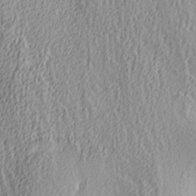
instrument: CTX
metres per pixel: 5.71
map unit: lAa
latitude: 4.0633
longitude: -113.3482
